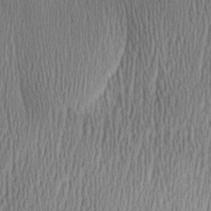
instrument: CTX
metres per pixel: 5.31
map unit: Aa
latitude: 27.6316
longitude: -136.1011
